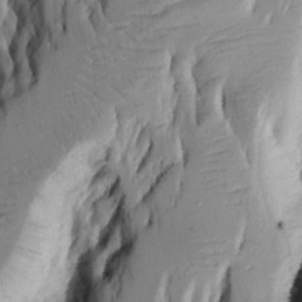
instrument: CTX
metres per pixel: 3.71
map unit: Aa
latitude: 9.7261
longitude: -126.4223
